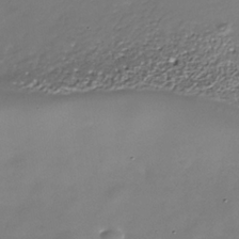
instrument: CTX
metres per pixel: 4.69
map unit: Nhe
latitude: -36.7274
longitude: -87.1781
